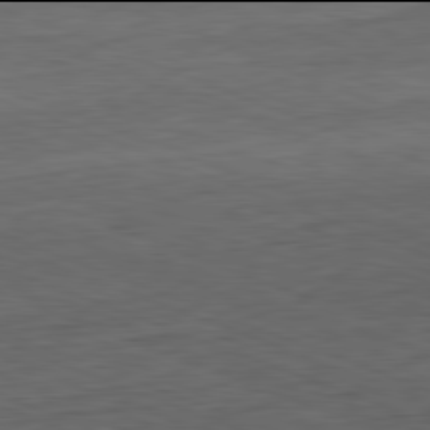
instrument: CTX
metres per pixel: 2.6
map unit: Hpe
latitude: -82.0094
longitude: 15.3321
